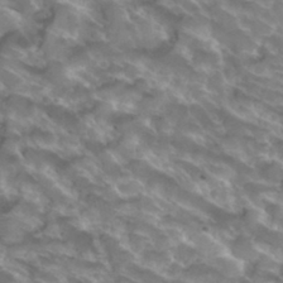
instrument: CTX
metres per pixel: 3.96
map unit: Hto
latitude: 32.9514
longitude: -43.5371
